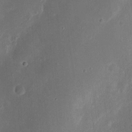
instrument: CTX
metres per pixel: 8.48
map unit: Nhu
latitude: 18.7057
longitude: -74.4223
